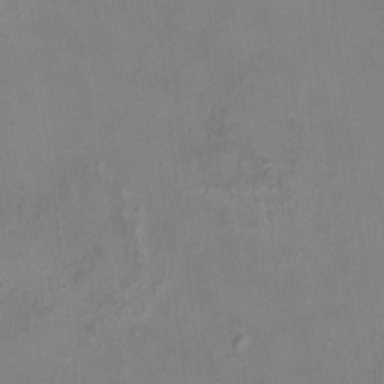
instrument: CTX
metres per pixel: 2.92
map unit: HNhu
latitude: 5.3671
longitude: 9.8422
